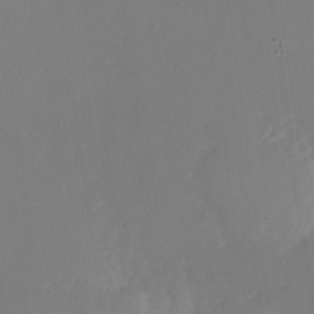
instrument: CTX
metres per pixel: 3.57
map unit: Nhu
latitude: -28.2362
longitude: -78.3468
